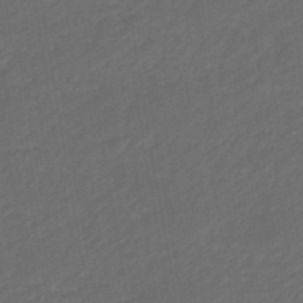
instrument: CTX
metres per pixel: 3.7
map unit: eHb
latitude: -47.3698
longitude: 85.3320
